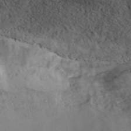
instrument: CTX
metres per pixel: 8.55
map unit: ANa
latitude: 39.3104
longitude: 19.1431
